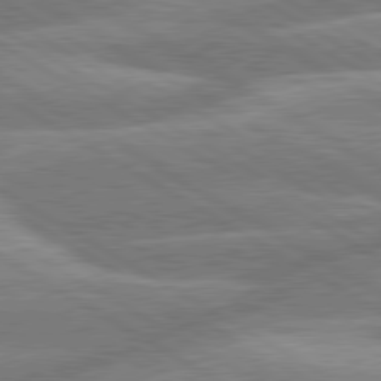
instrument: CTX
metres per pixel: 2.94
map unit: lApd
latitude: 79.9906
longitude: -133.7072
